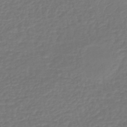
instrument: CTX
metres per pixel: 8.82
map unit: lHb
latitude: -43.0864
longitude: 81.5399
